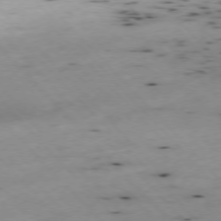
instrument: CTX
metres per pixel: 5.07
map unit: Ap
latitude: -76.8030
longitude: -60.5923
